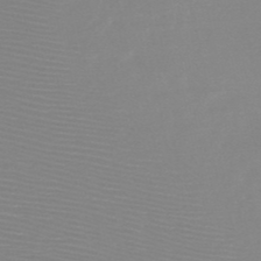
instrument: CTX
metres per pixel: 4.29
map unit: HNb
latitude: -48.5007
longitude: -43.1592
